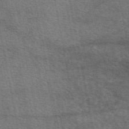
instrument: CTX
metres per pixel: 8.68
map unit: eAb
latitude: 50.2144
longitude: 120.0850
